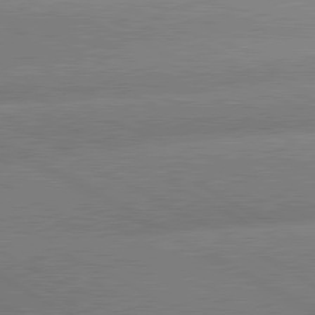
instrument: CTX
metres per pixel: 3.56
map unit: lApd
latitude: 80.6113
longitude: -155.5182
